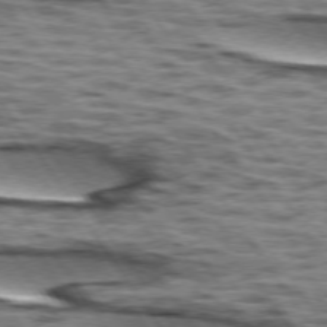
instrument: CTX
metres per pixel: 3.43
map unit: lApd
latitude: 74.0633
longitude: -52.9892
